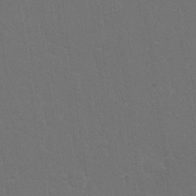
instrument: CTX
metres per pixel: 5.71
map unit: Nhu
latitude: 28.8947
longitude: -64.3467
